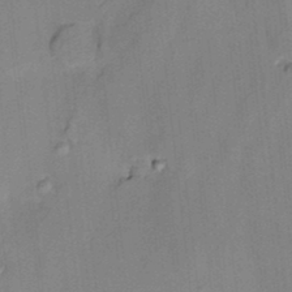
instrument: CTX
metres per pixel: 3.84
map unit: HNhu
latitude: 14.0822
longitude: 10.5574
